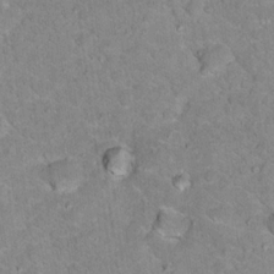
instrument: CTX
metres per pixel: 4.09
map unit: Hto
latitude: 17.6127
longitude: -35.8583
